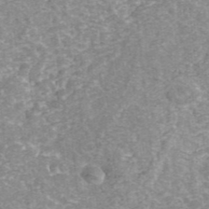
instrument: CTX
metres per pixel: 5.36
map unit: ANa
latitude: 42.8569
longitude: 26.3684
